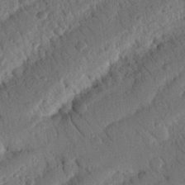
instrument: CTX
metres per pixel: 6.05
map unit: Nhu
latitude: 19.4804
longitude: -78.0255
